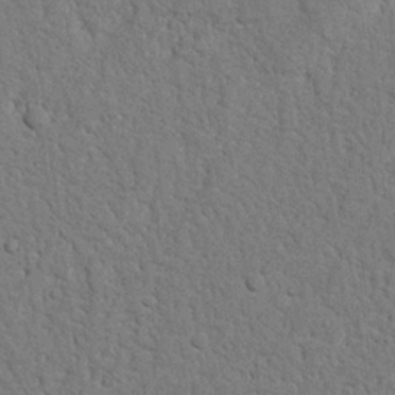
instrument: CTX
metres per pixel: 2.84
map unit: Nhu
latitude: 21.7072
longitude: -76.5923
